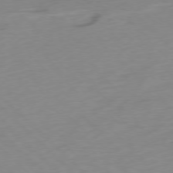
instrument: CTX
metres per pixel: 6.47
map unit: Ap
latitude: -77.1053
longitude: -77.9528
